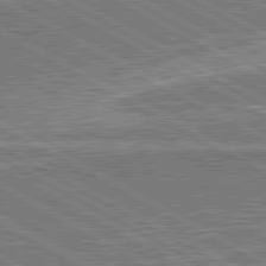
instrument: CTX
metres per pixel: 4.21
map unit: lApd
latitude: 80.6679
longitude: 144.2173
